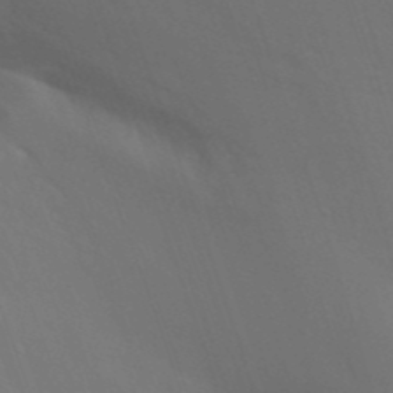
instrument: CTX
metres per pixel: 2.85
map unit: Nhu
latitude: 19.1592
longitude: -73.4994
